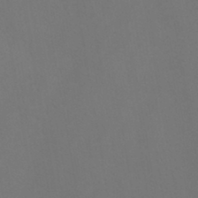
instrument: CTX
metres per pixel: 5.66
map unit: HNb
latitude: -44.1606
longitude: -41.3481
